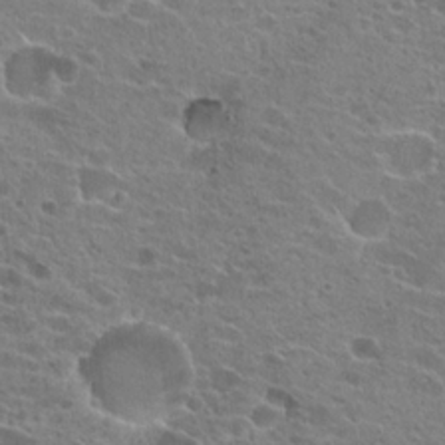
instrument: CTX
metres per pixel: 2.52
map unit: Hto
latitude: 21.8773
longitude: -41.8394
